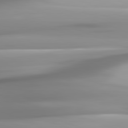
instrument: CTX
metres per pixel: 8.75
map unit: lApd
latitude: 81.8772
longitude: -143.9339
